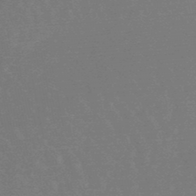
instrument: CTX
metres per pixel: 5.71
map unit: lHb
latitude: -48.8030
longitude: 66.5763
